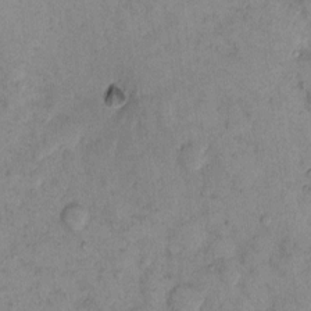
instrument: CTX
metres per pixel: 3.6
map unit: eHh
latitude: 10.1200
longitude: -62.1200
